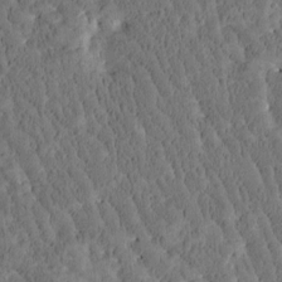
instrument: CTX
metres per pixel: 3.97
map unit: Htu
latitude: -3.5777
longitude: 174.8974
